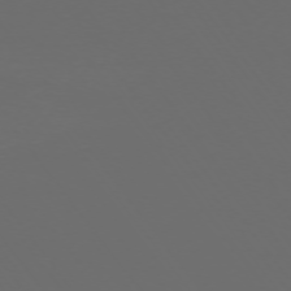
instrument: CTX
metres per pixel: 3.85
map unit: Ap
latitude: -74.4629
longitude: -75.7450
